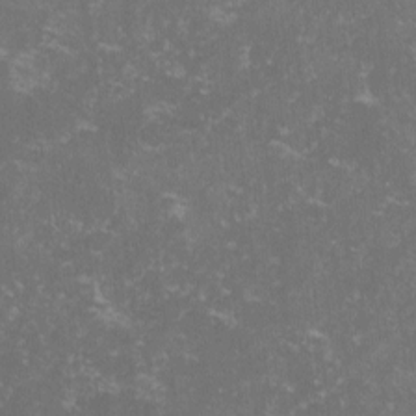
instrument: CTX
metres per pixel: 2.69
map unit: lHvf
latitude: -13.2565
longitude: -99.0269
